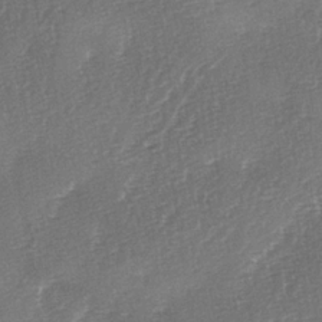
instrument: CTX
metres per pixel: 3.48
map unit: lAa
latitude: -2.9163
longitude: -128.6301
